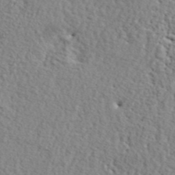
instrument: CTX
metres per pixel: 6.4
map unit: lHvf
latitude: 42.2334
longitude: -87.1592
